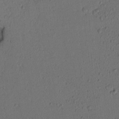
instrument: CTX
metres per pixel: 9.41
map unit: lAvf
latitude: 8.9892
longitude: 166.7841
